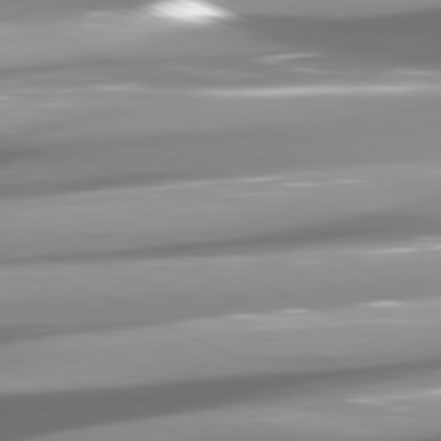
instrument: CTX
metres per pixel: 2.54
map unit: lApd
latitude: 80.9703
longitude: -146.1578
